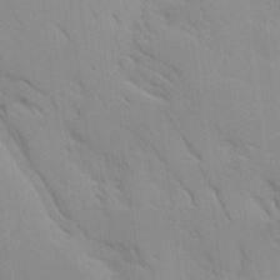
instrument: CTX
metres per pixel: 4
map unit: Ave
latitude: 8.9136
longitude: -103.5371
